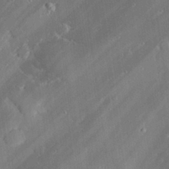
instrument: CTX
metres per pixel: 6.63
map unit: eHh
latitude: 28.3656
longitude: -81.9717
